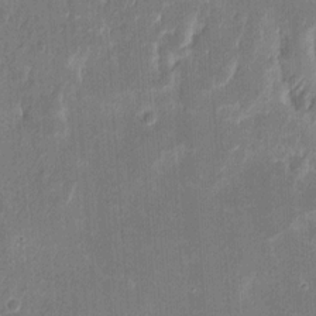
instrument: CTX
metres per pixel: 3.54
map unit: eHh
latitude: 8.8002
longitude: -73.4994
